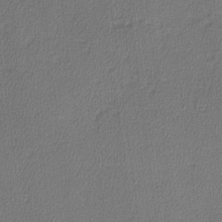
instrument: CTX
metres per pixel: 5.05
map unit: lHvf
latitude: -11.4643
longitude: -99.2914
